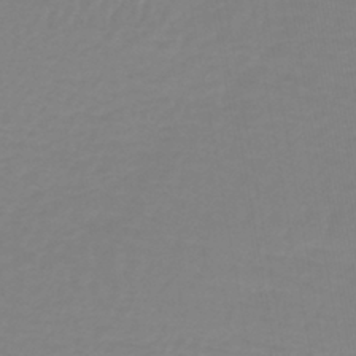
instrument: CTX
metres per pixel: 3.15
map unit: lHb
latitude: -41.8422
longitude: 63.6155
